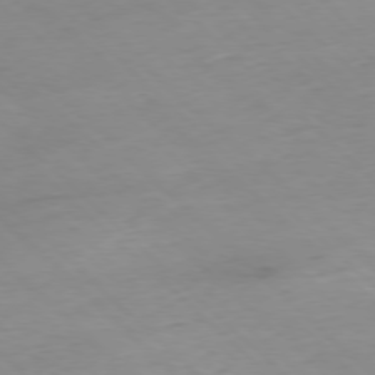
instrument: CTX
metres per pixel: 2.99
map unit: Ap
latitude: -77.5399
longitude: -90.6113
